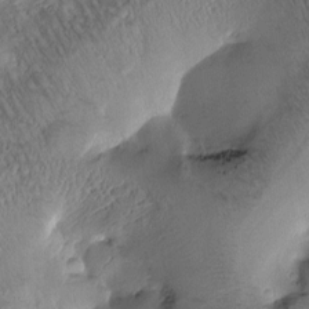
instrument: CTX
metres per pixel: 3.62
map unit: Htu
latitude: -0.8597
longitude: 171.0864
